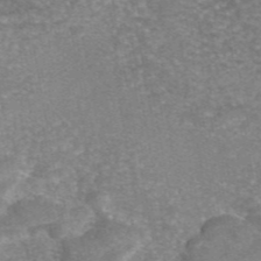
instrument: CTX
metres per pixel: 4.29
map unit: eAb
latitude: 46.1200
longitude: 104.8597
